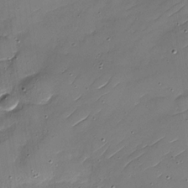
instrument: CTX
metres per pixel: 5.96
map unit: Nhu
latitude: -30.1228
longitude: -73.1404
